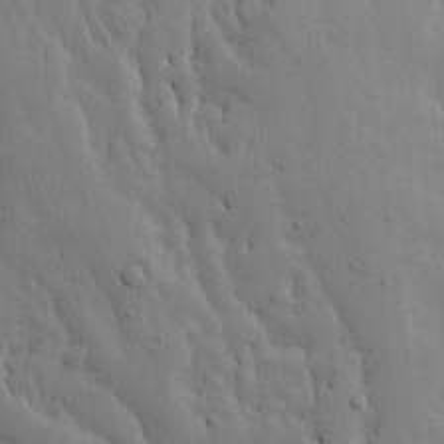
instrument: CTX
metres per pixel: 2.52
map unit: Ave
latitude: 13.8395
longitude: -133.5749
